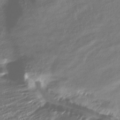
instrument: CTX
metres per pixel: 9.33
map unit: ANa
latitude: -40.6518
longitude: 102.1795
